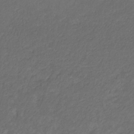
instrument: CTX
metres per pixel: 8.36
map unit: eHb
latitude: -32.6141
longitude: 71.2376
